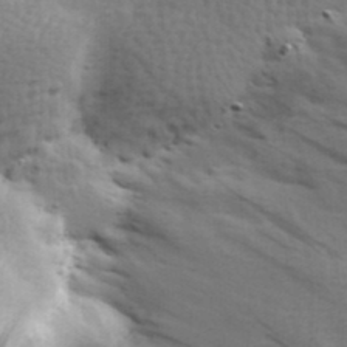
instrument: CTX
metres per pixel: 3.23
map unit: Hve
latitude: 24.1199
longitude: -97.2726
